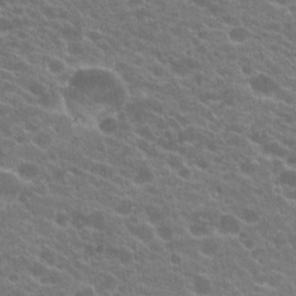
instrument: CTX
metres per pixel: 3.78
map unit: Hto
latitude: 20.2523
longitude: -35.5749
